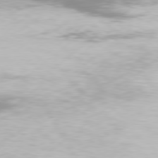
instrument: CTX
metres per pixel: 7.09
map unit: Hpe
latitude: 77.2915
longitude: -130.4601
